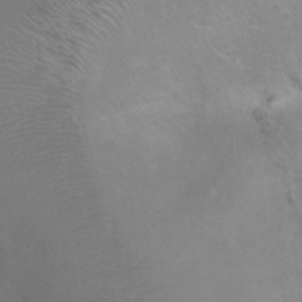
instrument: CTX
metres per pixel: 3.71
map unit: Ht
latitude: 0.5168
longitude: -35.1403
